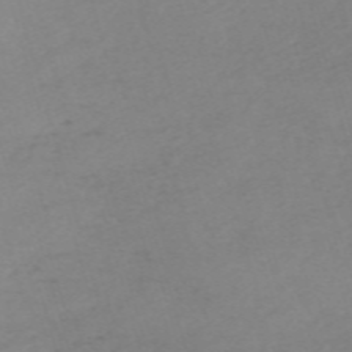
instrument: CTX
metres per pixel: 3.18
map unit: eHh
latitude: -61.2754
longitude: 52.3873
